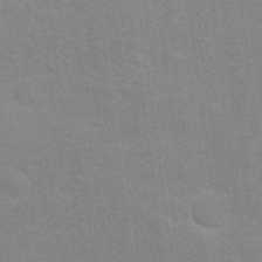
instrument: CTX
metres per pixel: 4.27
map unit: Nhu
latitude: 26.8380
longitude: -64.2334
